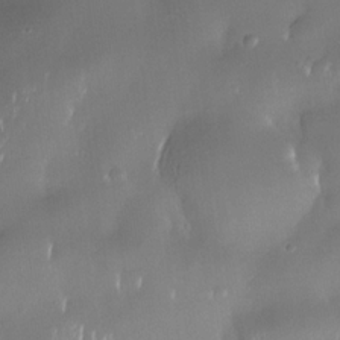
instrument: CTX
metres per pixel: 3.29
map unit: Nhe
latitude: -30.8975
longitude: -140.6868
